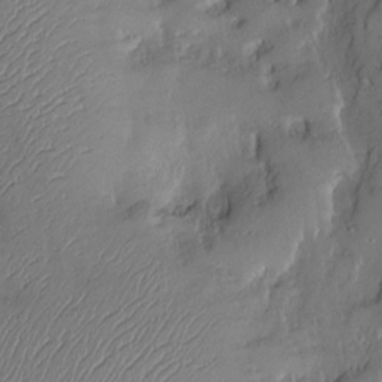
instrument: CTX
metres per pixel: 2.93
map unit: Nve
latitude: -10.0850
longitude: 173.3698
